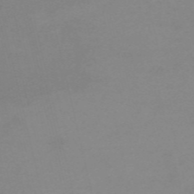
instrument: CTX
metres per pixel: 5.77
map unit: HNb
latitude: -55.7856
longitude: -41.0647
